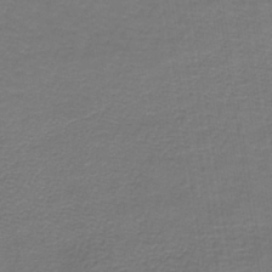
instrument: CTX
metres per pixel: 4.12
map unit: lHb
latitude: -38.3684
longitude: 58.0849
